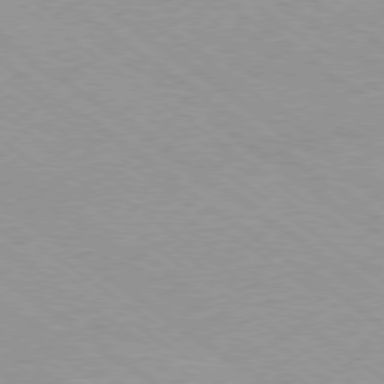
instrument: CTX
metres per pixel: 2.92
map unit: Ap
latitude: -79.1620
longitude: -99.5938
